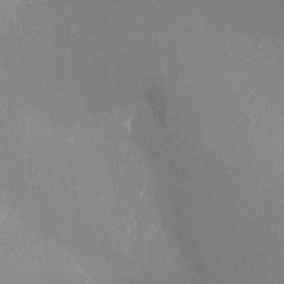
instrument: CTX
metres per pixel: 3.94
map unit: Ht
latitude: -10.0661
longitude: -32.6113
